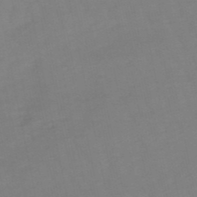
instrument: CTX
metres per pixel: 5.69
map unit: eHb
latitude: -50.2739
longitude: 77.3888
